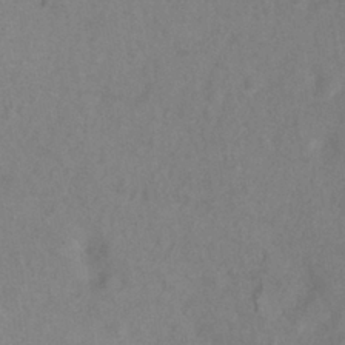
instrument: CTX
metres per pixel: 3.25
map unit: Ht
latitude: -0.5385
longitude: -32.8758
